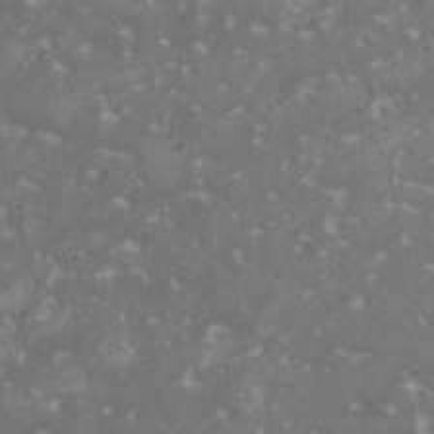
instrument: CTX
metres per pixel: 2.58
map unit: HNhu
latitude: 1.0080
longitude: 6.9730
